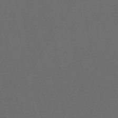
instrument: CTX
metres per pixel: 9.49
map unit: eHb
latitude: -50.9542
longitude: 71.5966
